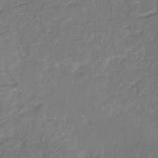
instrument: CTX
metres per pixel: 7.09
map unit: HNb
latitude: -31.1998
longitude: 60.5385
